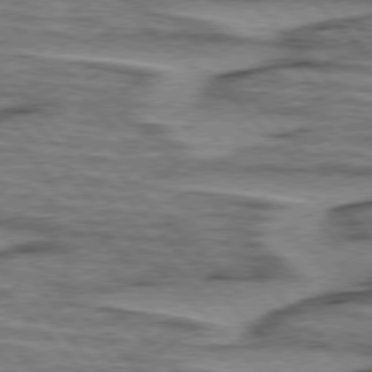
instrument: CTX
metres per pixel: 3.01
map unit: lApd
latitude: 76.4790
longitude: -77.5560
